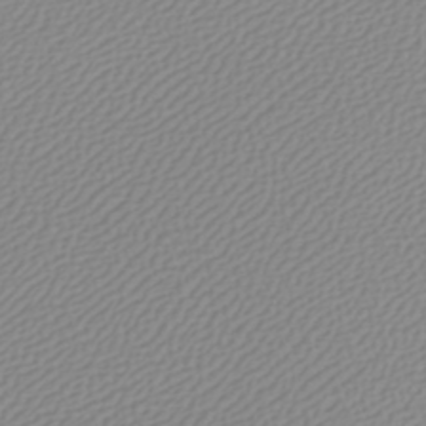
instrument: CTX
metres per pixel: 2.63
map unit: lHb
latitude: -45.1809
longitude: 75.6344
